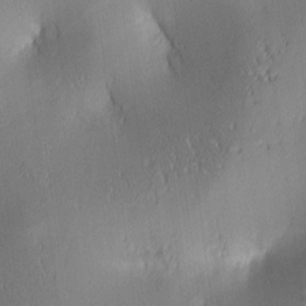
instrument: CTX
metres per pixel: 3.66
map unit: lAa
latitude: 3.3292
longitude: -117.4615
